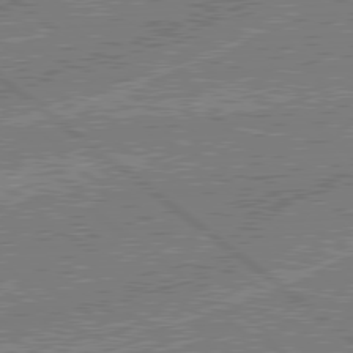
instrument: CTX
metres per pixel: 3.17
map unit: lApd
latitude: 79.0270
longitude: -143.9528
